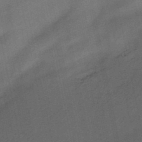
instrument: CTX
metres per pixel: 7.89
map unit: HNb
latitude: -48.9353
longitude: -47.8584
